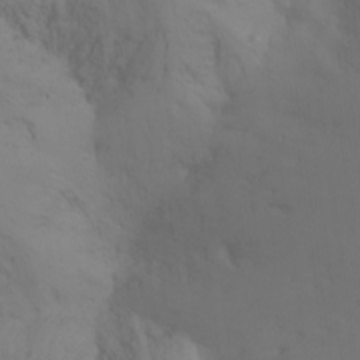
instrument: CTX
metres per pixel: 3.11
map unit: Ht
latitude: -15.3132
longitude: -53.1592
